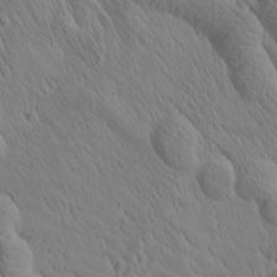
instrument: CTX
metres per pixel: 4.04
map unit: Htu
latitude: 1.0836
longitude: 175.0675
